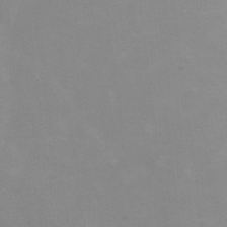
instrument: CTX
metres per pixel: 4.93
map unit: Ht
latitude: 2.0255
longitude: -35.5938
